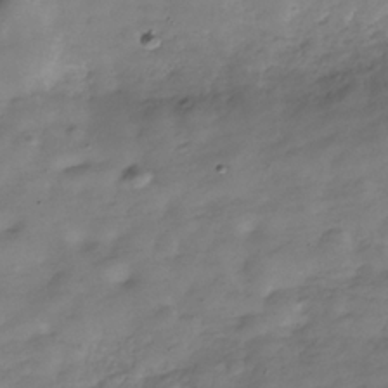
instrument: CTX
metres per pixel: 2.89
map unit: Hve
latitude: -30.4062
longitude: 91.4077
